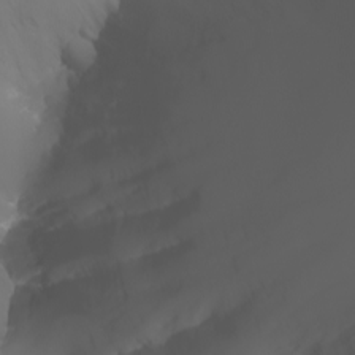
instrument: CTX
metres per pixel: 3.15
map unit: Nhu
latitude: -5.8044
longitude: -89.3293
